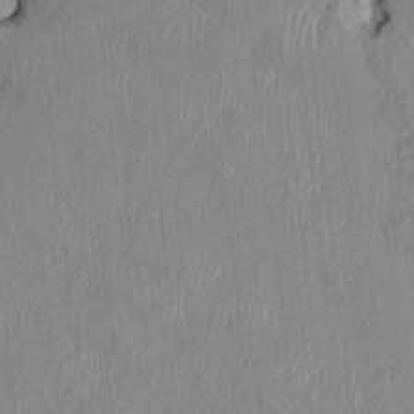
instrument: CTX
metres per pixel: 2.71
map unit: HNhu
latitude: 1.3292
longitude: -5.9528
